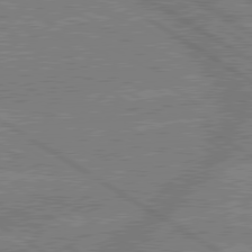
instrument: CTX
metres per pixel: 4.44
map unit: lApd
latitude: 79.7072
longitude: -158.4412
